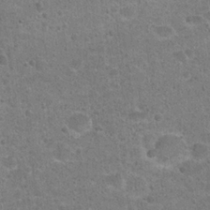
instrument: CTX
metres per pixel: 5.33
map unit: Hto
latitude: 22.1011
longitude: -48.9136
